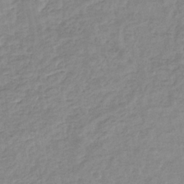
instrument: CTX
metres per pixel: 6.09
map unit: eHb
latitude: -35.7100
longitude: 77.0675
